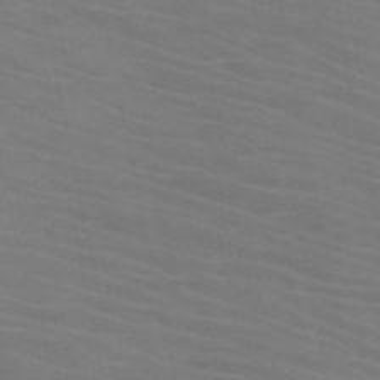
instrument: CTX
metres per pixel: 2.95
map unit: HNb
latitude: -46.4251
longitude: -47.0837
